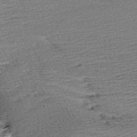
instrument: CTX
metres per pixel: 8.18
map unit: Aa
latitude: 6.6679
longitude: -137.1970
